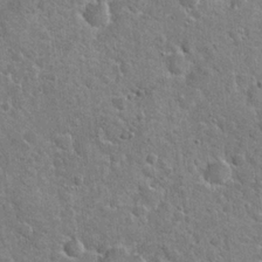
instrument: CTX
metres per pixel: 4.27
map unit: Hto
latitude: 20.9136
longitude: -48.5735
